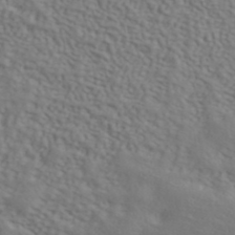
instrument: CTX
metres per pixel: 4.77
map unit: ANa
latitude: 41.3860
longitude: 50.8219
